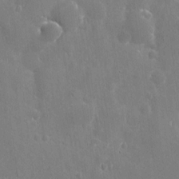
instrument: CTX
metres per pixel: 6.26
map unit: eHh
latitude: 9.8772
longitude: -70.2144
